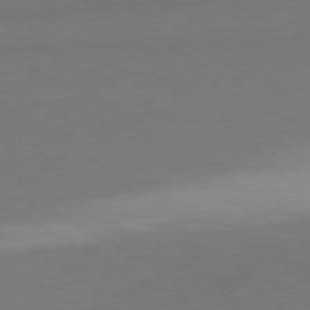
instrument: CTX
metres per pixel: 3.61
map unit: lApd
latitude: 81.2159
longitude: 158.8974
